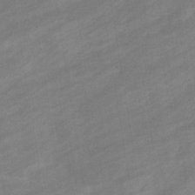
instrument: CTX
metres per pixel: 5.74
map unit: eHb
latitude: -36.8786
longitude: 78.1416
